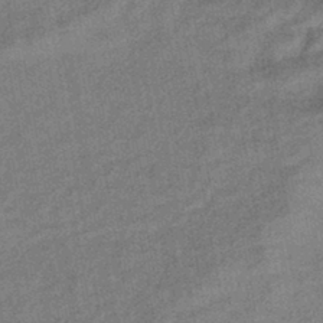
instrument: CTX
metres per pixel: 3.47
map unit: eHb
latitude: -42.6329
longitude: 82.6140
